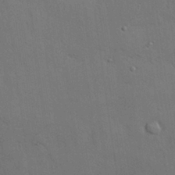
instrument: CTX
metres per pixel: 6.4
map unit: Nhu
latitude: 27.7828
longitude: -69.6694
